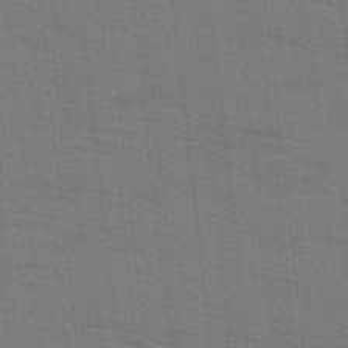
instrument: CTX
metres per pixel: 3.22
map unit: Ave
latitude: 14.1011
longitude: -102.5734
